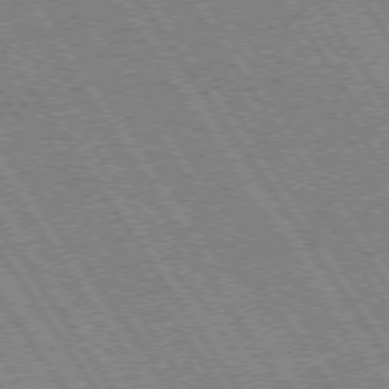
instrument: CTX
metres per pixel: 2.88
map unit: Hpe
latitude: 73.4238
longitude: -141.6316
